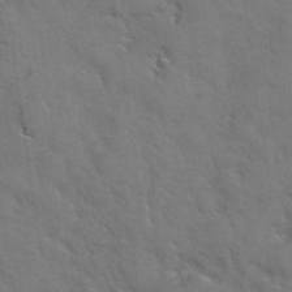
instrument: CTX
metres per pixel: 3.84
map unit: Hto
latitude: 38.8002
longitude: -43.9150
